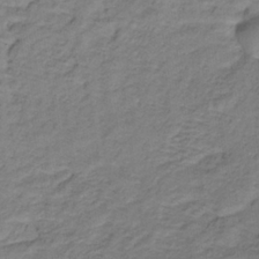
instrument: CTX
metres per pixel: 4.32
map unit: lHb
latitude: -32.7841
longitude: 65.8612
